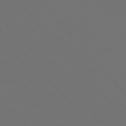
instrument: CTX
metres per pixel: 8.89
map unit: Ap
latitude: -76.1795
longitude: -63.3671
